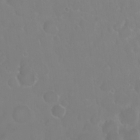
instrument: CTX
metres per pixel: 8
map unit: Nhu
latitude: 24.6868
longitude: -62.8191
